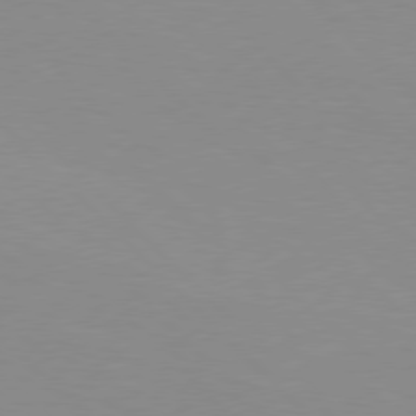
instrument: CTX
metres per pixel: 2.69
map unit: Hpe
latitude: 77.4615
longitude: -160.2900
